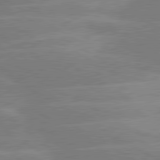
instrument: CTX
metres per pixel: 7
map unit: lApd
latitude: 80.4223
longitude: -123.4237
